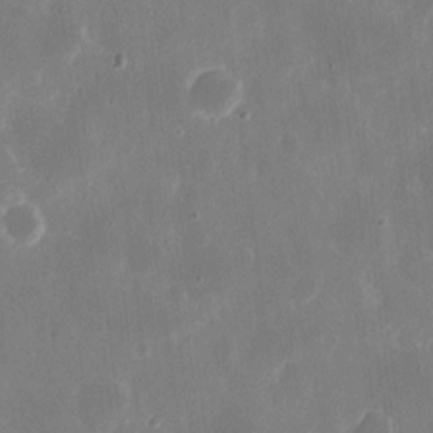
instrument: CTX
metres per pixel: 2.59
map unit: eHh
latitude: 7.9339
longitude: -68.9892
